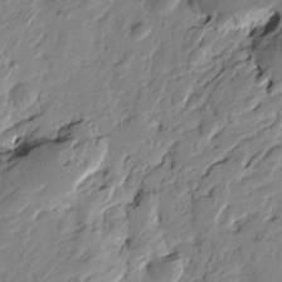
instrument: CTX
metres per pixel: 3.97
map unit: Htu
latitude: -4.1228
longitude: -178.0255
